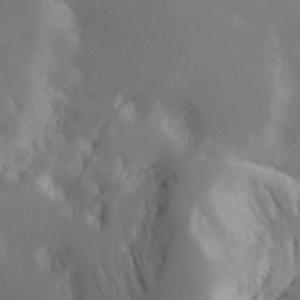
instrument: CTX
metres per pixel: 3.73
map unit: Ave
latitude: 17.8394
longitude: -139.0269
